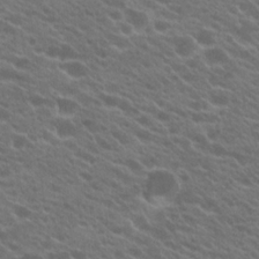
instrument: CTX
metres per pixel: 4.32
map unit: Hto
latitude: 22.8758
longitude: -37.6883
